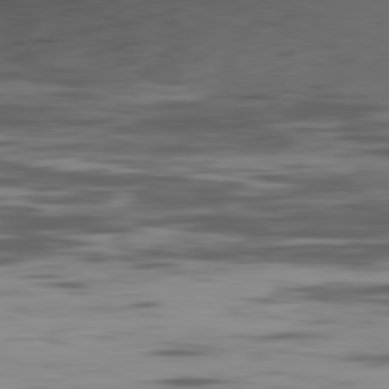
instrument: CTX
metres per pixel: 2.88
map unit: Ap
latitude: -81.8989
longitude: -69.3104
